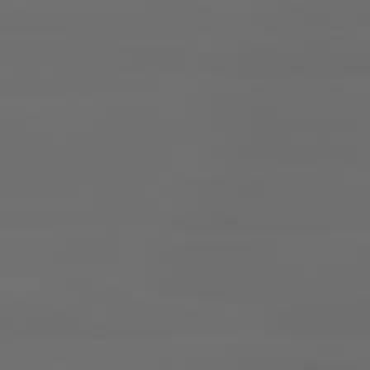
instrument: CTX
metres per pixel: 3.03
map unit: lApd
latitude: 80.6113
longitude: -136.1389
